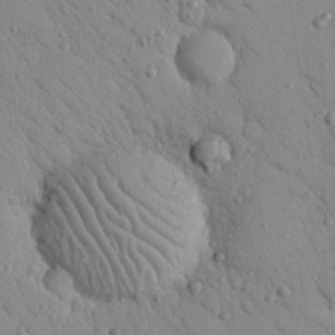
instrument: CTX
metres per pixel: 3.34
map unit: Nhu
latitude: 23.3859
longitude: -75.3293
